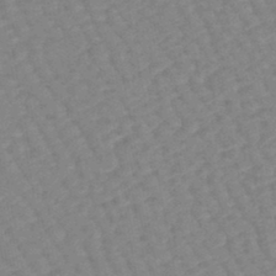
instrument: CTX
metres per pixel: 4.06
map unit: lHb
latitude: -44.3306
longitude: 80.6897
